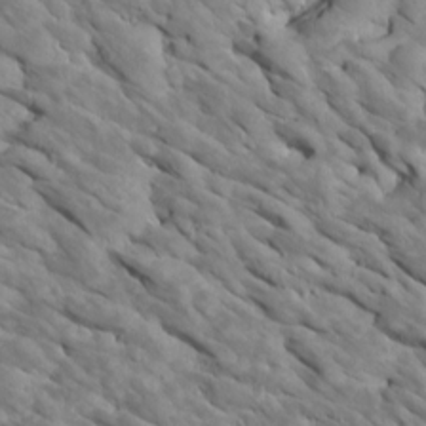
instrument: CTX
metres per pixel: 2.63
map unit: Htu
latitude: 2.0633
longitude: 142.8974
